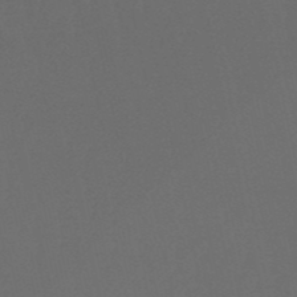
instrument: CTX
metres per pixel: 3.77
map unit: eHb
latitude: -50.9164
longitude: 71.5777
